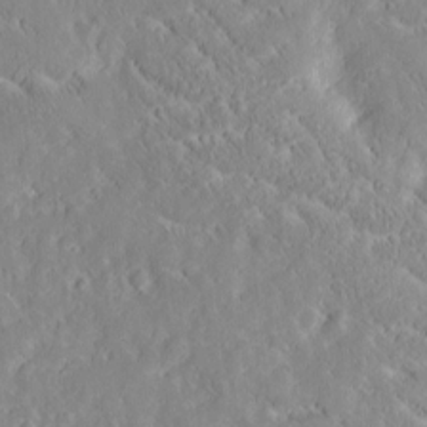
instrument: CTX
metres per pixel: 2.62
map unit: Htu
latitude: -3.8989
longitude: 174.1983
